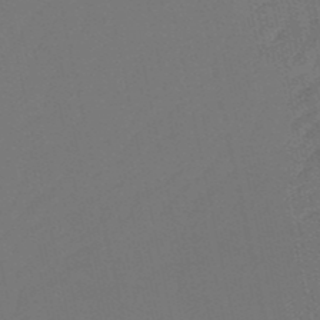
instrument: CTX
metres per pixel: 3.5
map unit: lHb
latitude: -50.9542
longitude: 80.4251
